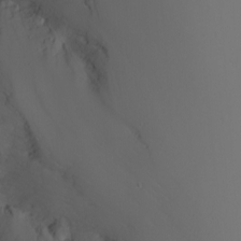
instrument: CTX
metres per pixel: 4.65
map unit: Nhu
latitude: -7.0108
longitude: -81.9150
